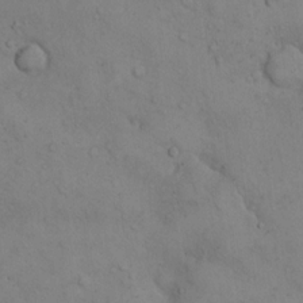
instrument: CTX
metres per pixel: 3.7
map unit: Hto
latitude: 12.0822
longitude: -59.5371
